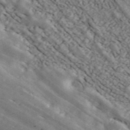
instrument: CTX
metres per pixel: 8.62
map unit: ANa
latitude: 43.6883
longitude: 47.2943
